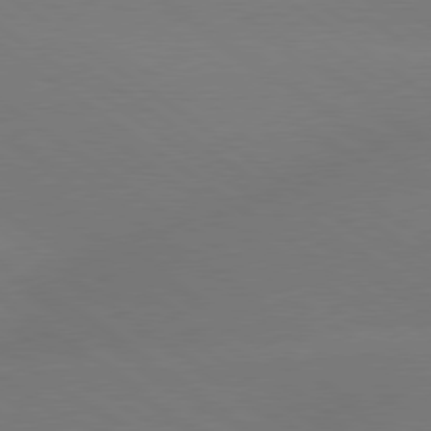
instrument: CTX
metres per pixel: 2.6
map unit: lApd
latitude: 79.2537
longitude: -151.4615
